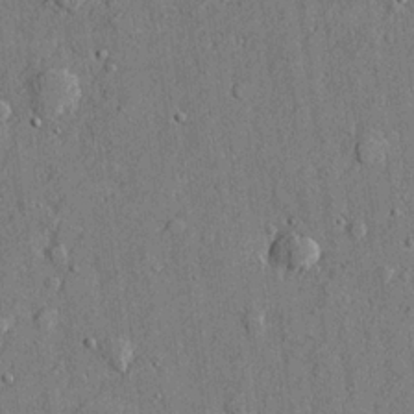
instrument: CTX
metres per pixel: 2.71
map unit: lHvf
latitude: 21.6505
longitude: 144.0661
